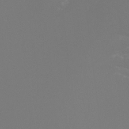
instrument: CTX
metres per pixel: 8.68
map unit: Hto
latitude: -7.9178
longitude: -51.8772
